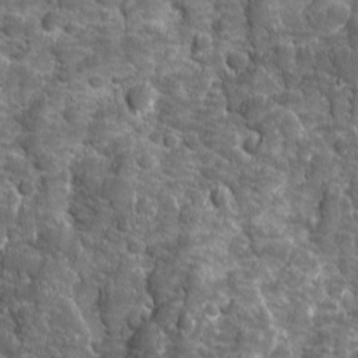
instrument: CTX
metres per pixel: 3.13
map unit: Ave
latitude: 16.1578
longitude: -133.7639
